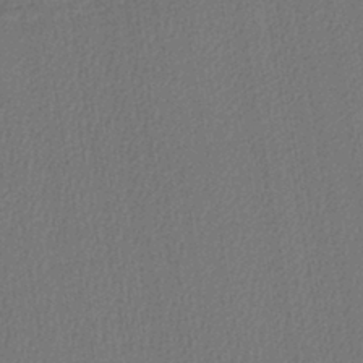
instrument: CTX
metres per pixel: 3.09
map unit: lHb
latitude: -42.5195
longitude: 60.8597
